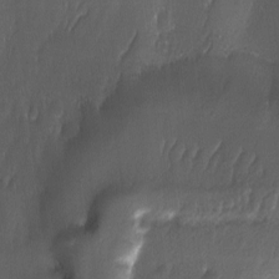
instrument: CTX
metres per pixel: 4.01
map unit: Ave
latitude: -11.1620
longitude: -121.4994
